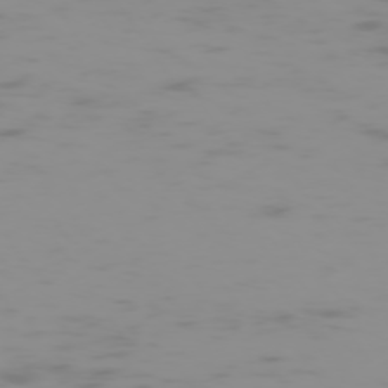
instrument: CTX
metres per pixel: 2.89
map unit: Hpe
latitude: -74.4440
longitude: 6.7841
